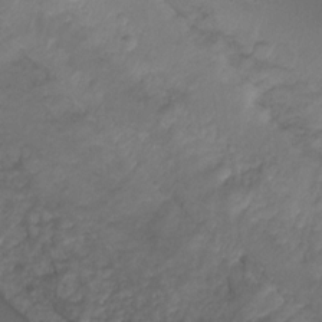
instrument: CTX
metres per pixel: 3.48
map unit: Ht
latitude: 2.0633
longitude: -35.0269
